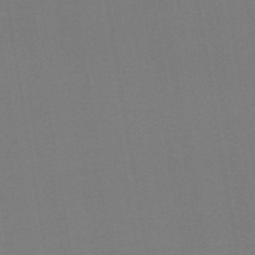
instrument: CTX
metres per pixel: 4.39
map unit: eHb
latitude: -48.8597
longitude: 87.6344
